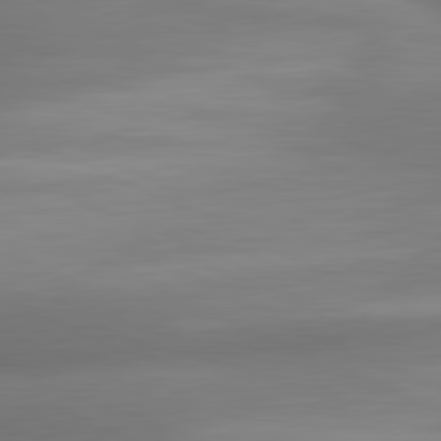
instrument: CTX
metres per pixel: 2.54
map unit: lApd
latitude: 81.0836
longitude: 131.0297
